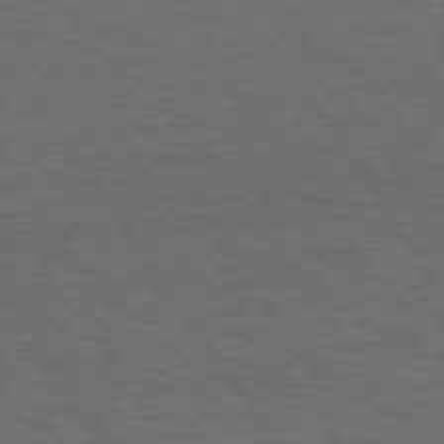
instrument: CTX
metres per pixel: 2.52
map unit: Hpe
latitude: 74.7057
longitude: -142.2334
